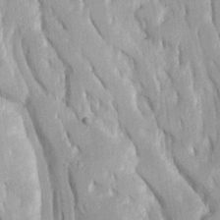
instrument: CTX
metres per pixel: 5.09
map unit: Ave
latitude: 22.9136
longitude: -134.4601
